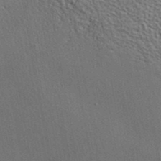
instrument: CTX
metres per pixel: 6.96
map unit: ANa
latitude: 42.1956
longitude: 56.4440
